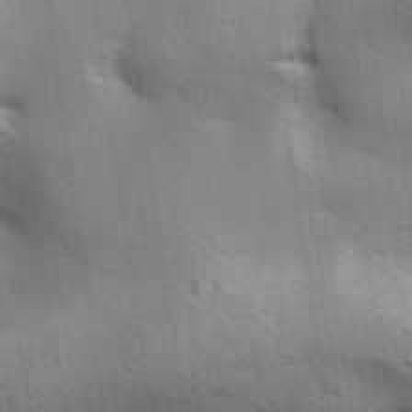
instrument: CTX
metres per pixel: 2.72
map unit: lAa
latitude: 18.4412
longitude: -138.1767
